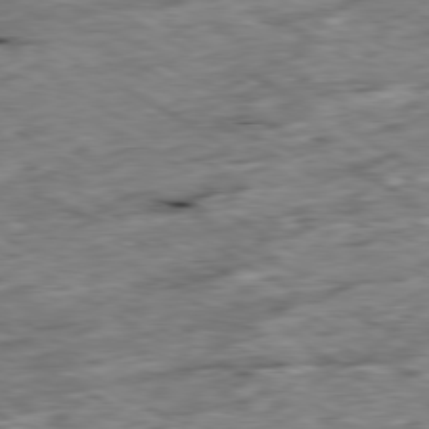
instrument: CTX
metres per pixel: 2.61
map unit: Ap
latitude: -80.0850
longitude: -84.4979
